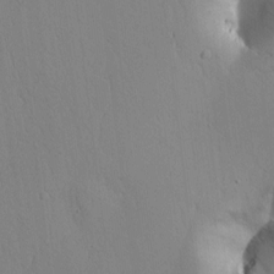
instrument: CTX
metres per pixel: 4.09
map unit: Htu
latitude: -0.4629
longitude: 171.0109
